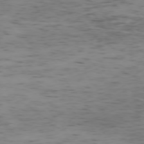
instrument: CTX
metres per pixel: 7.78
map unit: Ap
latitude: -75.4077
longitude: -79.4238
